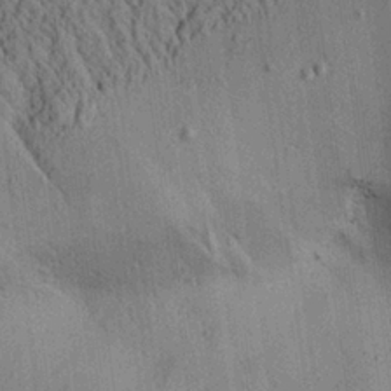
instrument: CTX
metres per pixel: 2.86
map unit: Aa
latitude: 25.9339
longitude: -134.9891
